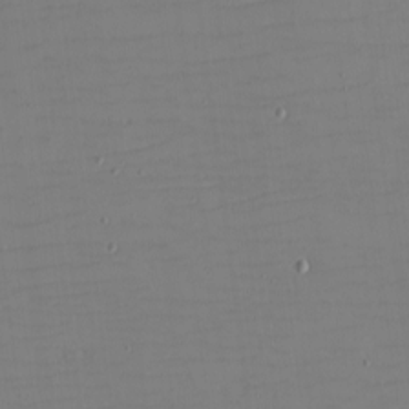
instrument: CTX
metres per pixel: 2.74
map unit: eHh
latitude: -5.3698
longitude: -82.2711
